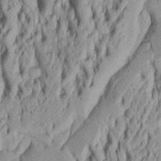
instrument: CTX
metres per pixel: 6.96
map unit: Htu
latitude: -5.8044
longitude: 151.5966
